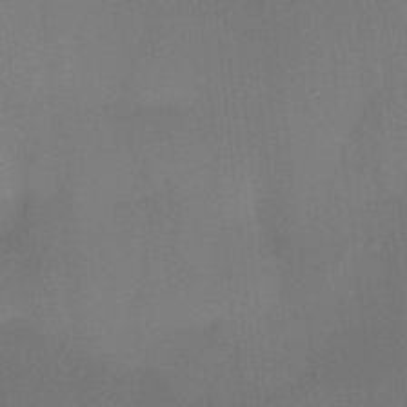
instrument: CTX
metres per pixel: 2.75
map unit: HNhu
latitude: 13.5371
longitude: 10.7652
